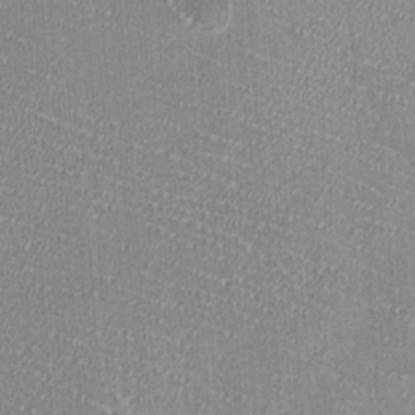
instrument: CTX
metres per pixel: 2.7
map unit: HNhu
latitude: -1.7667
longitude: -1.3670
